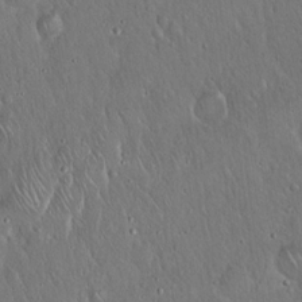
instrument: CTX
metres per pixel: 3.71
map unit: Hto
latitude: 16.9136
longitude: -57.4048
